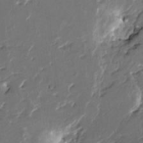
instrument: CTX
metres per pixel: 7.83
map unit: HNhu
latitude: 4.8758
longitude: -5.8583
